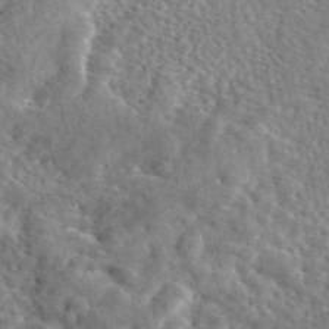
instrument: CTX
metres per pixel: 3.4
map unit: eAb
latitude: 45.6694
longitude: 111.3320
